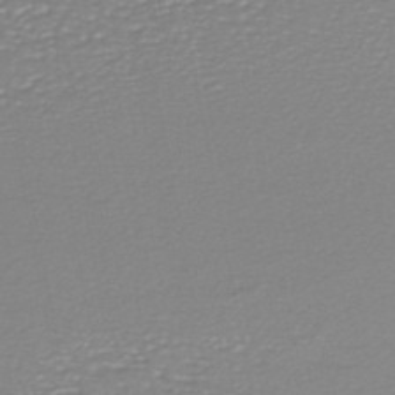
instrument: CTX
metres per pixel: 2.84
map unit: HNhu
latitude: -46.7274
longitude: 103.4643
